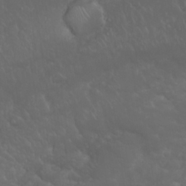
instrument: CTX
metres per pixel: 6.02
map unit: Nhu
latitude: 23.6694
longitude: -61.6883
